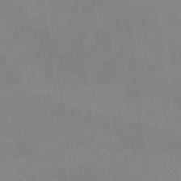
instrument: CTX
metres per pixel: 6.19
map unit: eHh
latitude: -8.7841
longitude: -68.4979
